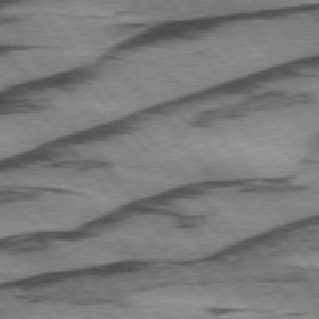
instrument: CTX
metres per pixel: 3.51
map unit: lApd
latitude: 75.3104
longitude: -77.2915
